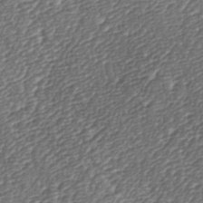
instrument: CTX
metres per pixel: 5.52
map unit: lAa
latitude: -4.0472
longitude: -122.8569
